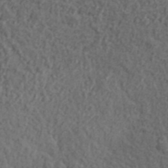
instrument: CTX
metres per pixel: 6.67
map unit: lHvf
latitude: 38.1389
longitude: -90.9136
